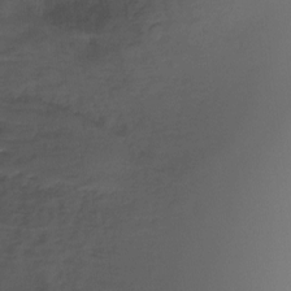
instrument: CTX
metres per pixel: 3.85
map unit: Htu
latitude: -14.7652
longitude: -45.5938
